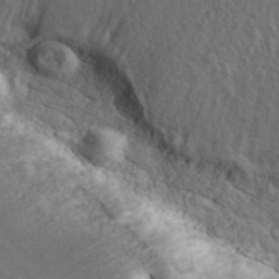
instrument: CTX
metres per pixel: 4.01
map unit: ANa
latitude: 39.7638
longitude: 17.7667
